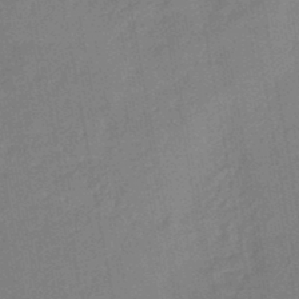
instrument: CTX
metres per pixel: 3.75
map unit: eHb
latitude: -44.5196
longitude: 86.1228
